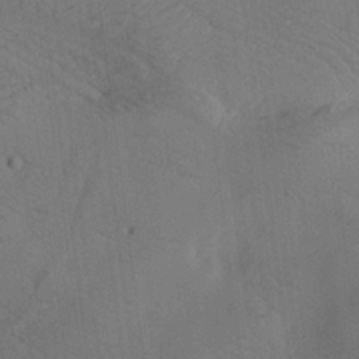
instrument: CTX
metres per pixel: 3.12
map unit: lAa
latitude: 19.1592
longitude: -139.3104
